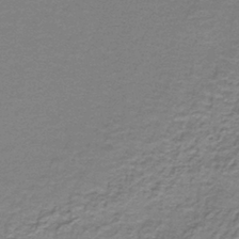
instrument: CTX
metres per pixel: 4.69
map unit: HNb
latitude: -38.4440
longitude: 51.0864
